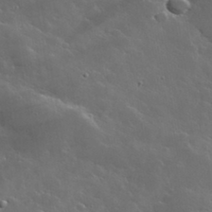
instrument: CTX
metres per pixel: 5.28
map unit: lHvf
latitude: 35.9906
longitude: -91.1970
